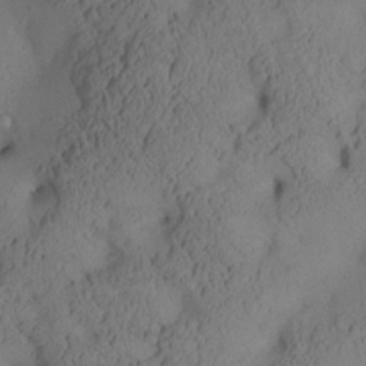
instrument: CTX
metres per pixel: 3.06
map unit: Aa
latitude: 25.4993
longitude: -133.6883
